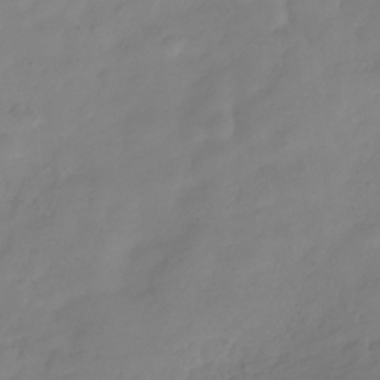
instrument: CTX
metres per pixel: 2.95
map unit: Hve
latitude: -31.6911
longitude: 90.0094
